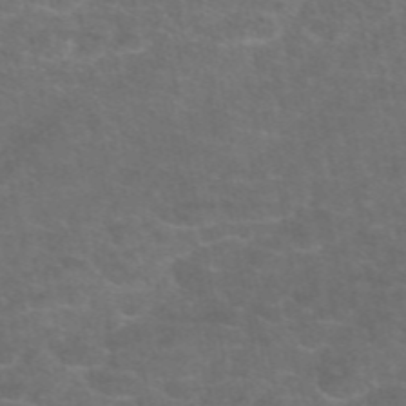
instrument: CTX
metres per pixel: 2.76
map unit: eAb
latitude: 47.6505
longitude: 105.8611
